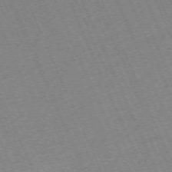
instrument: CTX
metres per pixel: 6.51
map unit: Hpe
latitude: -70.4251
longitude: 12.3684
